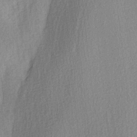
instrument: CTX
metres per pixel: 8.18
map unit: Ave
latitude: 3.2915
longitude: -111.4427
